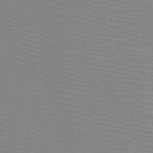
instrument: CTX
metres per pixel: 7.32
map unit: HNb
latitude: -46.1794
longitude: -42.7435
